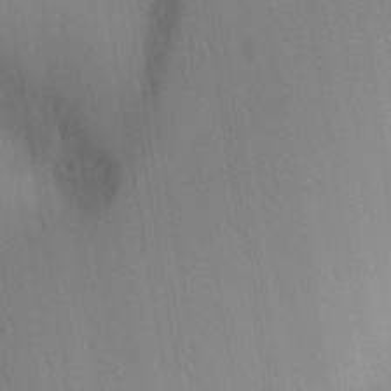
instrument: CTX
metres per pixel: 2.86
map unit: Ave
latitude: 23.2537
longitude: -136.2712
